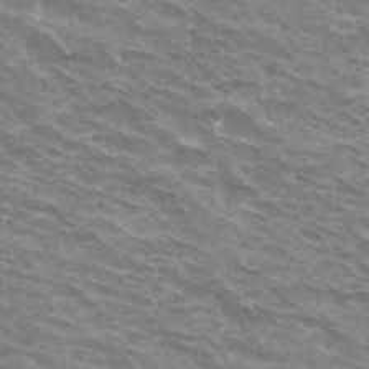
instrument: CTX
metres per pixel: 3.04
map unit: Hto
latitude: 32.9136
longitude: -42.4034
